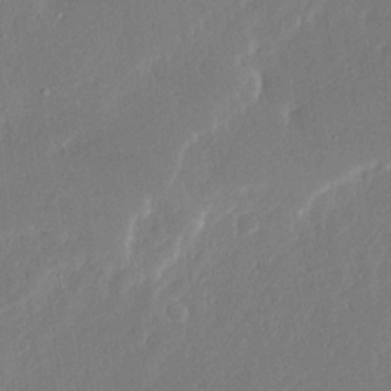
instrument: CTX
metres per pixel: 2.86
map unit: Ave
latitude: 15.6127
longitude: -138.9136
